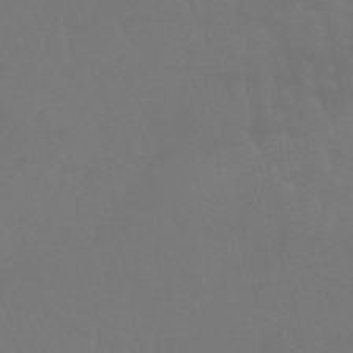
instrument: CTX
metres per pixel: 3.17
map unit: lHb
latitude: -45.8422
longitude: 66.4629
